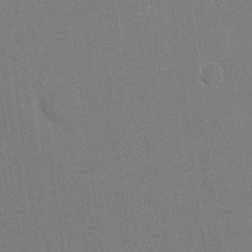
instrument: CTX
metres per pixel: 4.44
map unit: eHh
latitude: 19.6127
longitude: -68.3090
